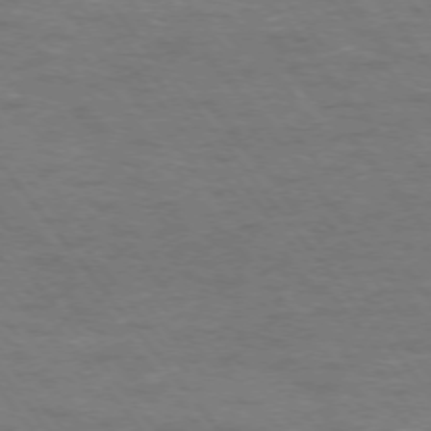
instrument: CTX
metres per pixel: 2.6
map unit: Ap
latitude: -75.7667
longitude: -70.0822
